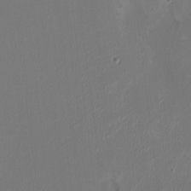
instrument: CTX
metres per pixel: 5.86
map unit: HNhu
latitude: -2.0661
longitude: -6.4034
